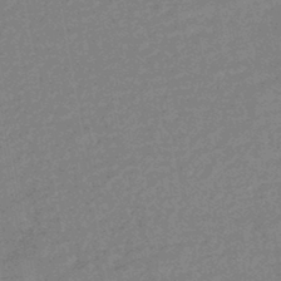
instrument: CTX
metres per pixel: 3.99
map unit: HNhu
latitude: -44.3117
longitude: 99.2943
